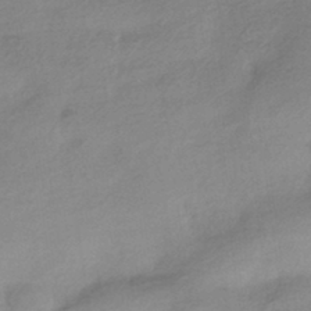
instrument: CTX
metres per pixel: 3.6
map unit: HNhu
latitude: -42.9919
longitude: 96.2929
